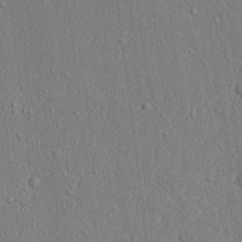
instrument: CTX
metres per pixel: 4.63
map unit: lAvf
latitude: 7.1970
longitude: 167.6722
